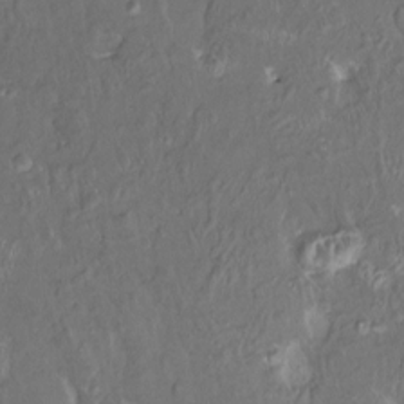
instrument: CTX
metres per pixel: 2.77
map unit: HNhu
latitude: 4.5924
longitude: 8.3117
